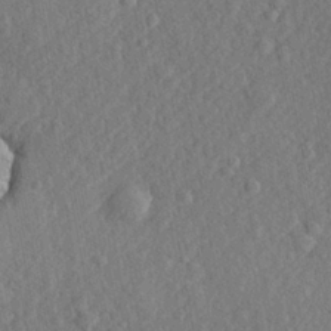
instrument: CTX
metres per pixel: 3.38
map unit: lHvf
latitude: 23.4048
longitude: 143.4832
